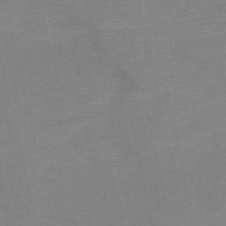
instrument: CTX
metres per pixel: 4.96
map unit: HNb
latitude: -51.4076
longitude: -46.1200
